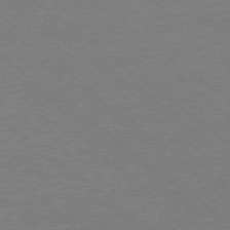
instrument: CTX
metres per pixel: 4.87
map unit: Ap
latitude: -78.4251
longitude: -83.1403
